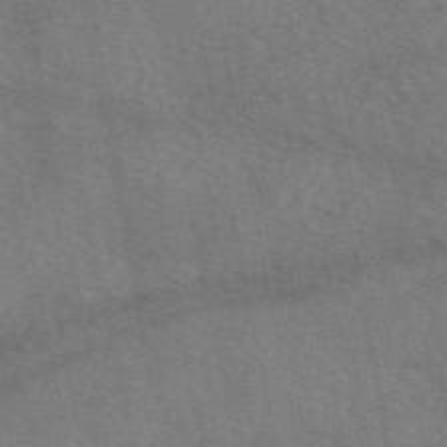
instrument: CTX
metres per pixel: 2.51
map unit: eAb
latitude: 51.0458
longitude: 115.1809
